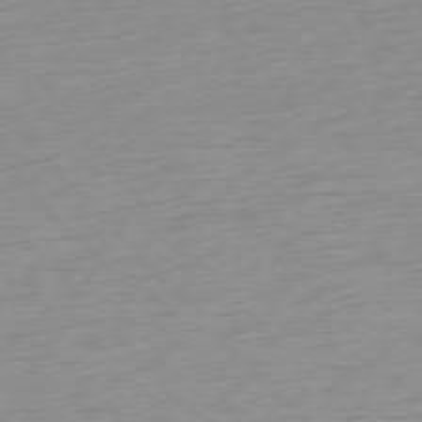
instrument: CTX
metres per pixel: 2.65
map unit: Ap
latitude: -76.5007
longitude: -63.5749
